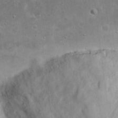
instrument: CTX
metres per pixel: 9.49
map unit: eHh
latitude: 19.3481
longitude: -72.7436
